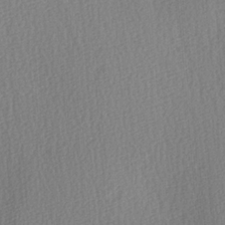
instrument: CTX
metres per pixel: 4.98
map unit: Ave
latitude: 3.5371
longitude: -111.8584
